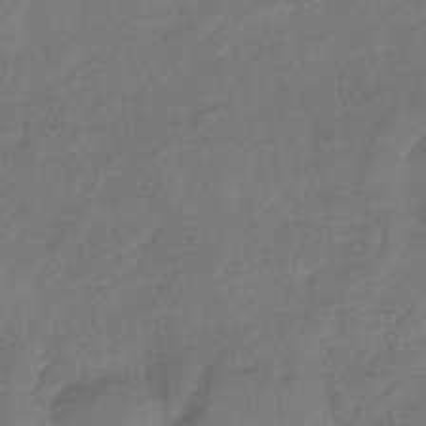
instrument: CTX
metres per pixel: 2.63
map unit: eHb
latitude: -43.0108
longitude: 82.7841
